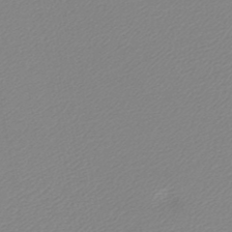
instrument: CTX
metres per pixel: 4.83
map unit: lHb
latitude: -44.2928
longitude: 65.0298
